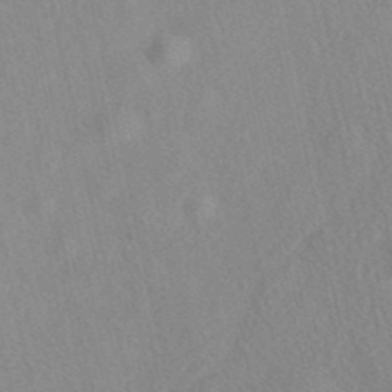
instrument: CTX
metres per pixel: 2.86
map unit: eAb
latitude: 40.3845
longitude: 109.4454
